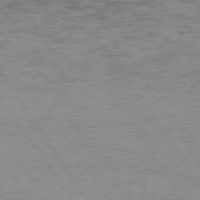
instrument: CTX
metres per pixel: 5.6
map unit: Hpe
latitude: 74.0822
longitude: -142.0633
